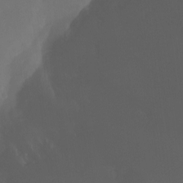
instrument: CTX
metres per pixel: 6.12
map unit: Nhu
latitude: -15.6155
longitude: -57.3670
